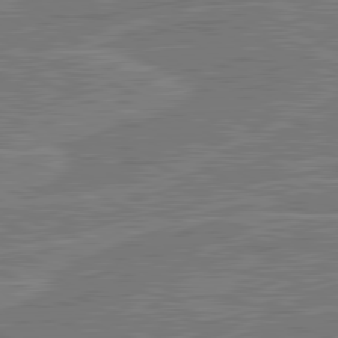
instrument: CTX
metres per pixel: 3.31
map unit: lApd
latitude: 81.2348
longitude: 124.1606
